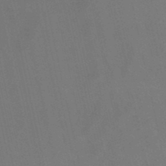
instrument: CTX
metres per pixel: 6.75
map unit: lHb
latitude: -49.1998
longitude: 70.5763
